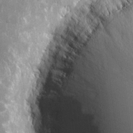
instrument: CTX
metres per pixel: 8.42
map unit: eHh
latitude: 7.7450
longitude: -69.7828
